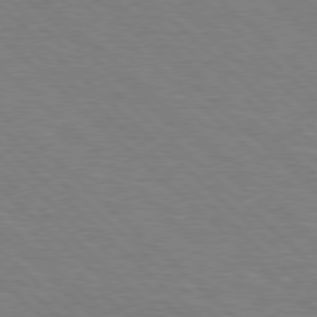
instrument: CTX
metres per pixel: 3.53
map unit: Hpe
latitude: 77.6882
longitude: -152.1767
